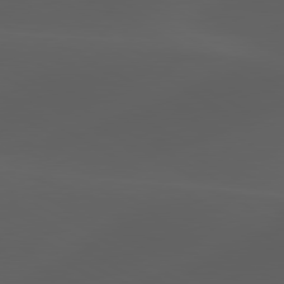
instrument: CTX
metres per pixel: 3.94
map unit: lApd
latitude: 80.1200
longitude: -89.5183
